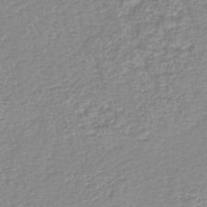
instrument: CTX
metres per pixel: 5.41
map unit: lHb
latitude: -44.3873
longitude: 78.6140
